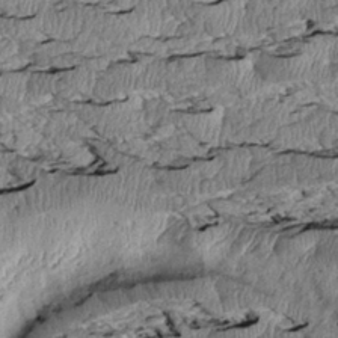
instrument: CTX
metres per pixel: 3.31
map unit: Htu
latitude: 3.2348
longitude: 150.3306
